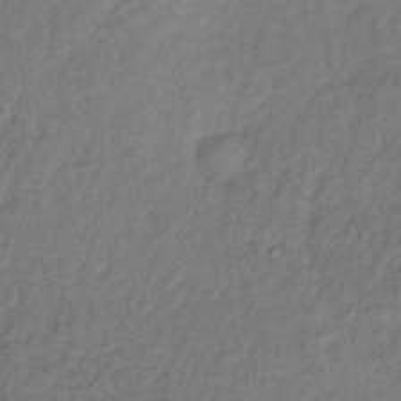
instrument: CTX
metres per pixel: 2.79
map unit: lHb
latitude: -35.8233
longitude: 63.1809
